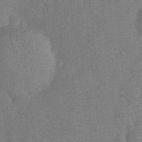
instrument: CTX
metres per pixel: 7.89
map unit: Nhu
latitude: -13.3510
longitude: -24.5734
